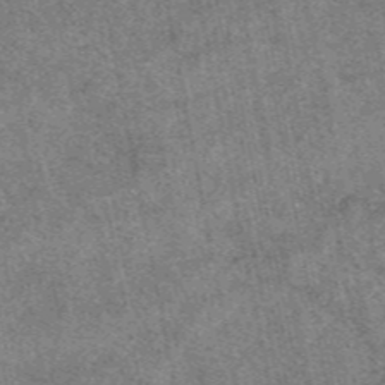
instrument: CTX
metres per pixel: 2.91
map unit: eAb
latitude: 47.5749
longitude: 106.5574
